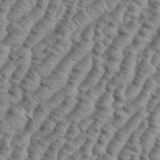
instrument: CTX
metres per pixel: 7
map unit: eHh
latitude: 37.3671
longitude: -136.9514
